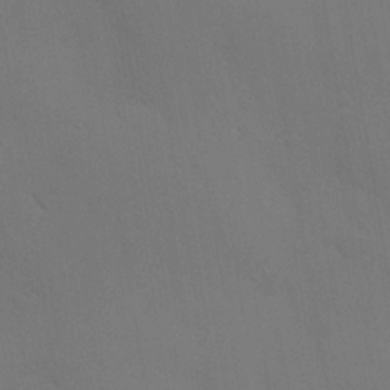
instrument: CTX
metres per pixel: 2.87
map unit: Ave
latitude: -0.6141
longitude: -112.3845
